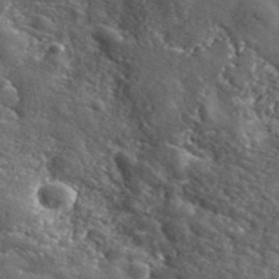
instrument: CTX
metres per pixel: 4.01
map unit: eHh
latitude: 42.4034
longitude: -90.3845
